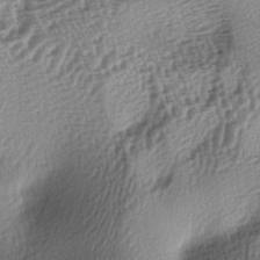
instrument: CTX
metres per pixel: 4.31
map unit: lAa
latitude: -5.8800
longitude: -123.8016
